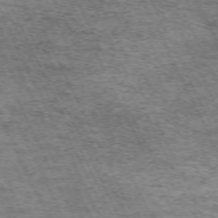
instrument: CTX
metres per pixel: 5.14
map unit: Hpe
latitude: -70.7463
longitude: 11.3510
